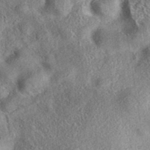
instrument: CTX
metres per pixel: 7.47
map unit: eAb
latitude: 37.2159
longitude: 112.1039
